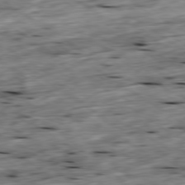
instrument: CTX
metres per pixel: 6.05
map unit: Ap
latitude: -79.5588
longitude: -89.4427
